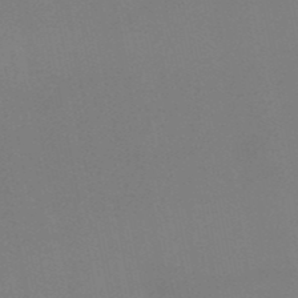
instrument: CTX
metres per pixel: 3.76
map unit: HNb
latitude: -51.6911
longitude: -42.7246
